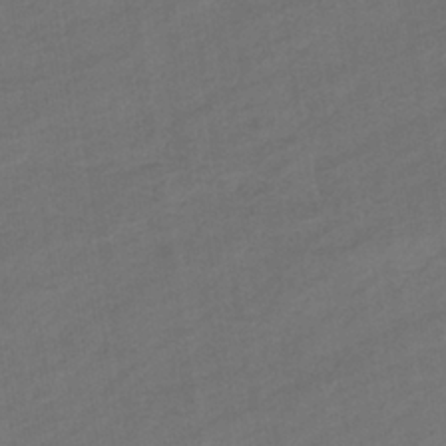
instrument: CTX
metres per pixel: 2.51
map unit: eHb
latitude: -36.0283
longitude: 78.1416
